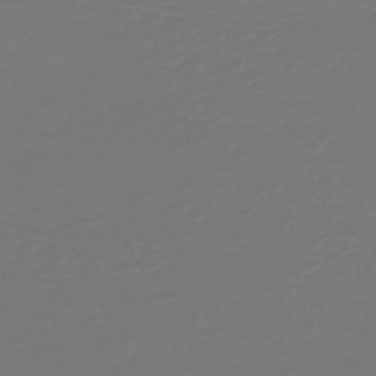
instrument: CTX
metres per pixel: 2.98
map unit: HNb
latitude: -46.9919
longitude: 54.2740
